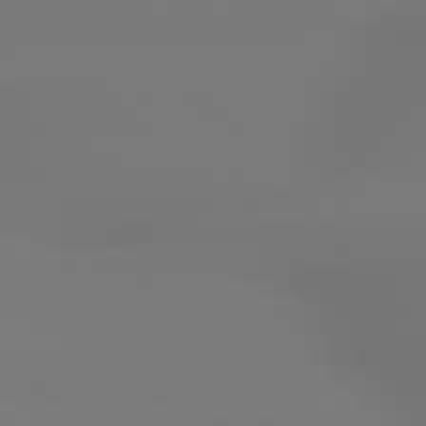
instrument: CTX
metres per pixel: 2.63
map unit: lApd
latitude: 79.5371
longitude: -136.5924
